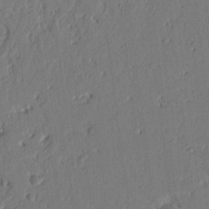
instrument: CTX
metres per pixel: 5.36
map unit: Nhu
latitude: 18.9324
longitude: -78.3656
